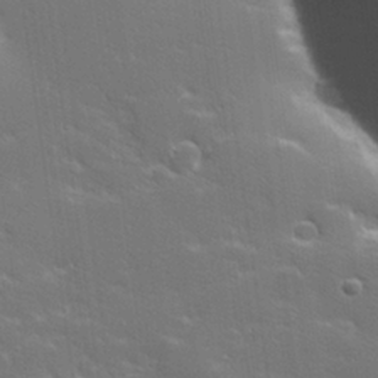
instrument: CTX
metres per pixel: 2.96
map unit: lHvf
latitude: 26.3278
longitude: 141.8044
